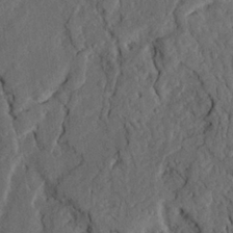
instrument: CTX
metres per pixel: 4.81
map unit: Ave
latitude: 23.4804
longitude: -132.4979
